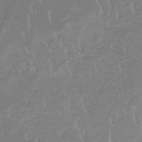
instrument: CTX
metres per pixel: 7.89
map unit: lHb
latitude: -33.8423
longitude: 69.2564
